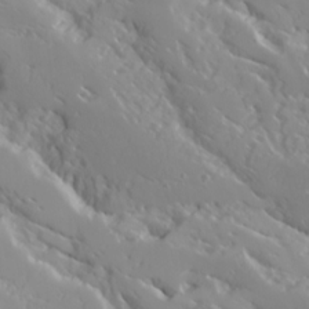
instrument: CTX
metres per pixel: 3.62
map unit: Ave
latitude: 16.8569
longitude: -129.3293
